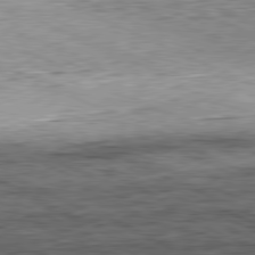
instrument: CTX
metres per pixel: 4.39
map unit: Hpe
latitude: -81.5966
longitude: 10.8975
